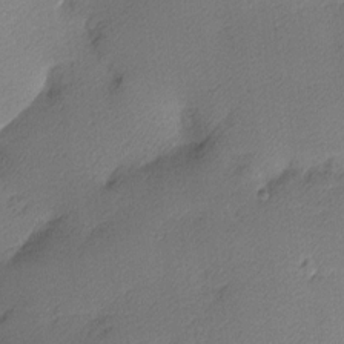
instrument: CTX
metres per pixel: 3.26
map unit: Nhu
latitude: 2.3467
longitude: -75.5371
